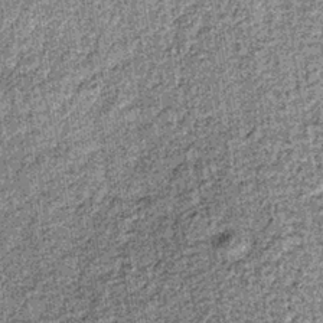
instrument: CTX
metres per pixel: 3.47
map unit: lHb
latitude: -36.8597
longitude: 64.6141
